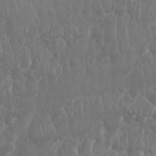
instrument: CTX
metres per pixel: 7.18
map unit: Nhu
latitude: 25.6127
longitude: -61.7827
